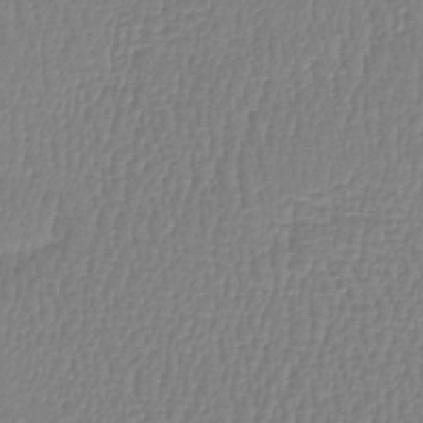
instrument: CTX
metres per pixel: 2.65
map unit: lHb
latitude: -41.3321
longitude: 61.5210
